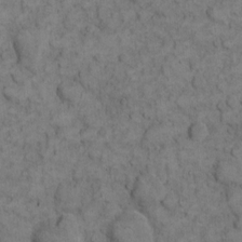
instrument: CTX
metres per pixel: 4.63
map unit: eHh
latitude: 11.8583
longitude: -63.4427
